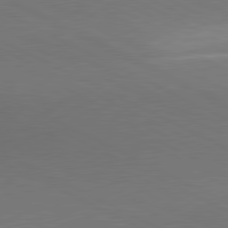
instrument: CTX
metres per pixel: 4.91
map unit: lApd
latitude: 80.8947
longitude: 139.4833
